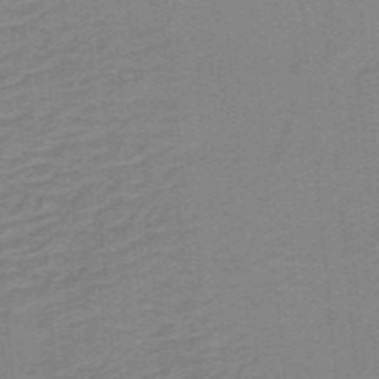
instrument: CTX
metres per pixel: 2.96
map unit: lHb
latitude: -40.0283
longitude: 53.9367
